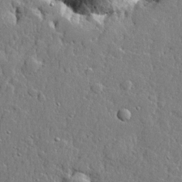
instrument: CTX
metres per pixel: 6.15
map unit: lHvf
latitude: 21.7639
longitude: 143.4076
